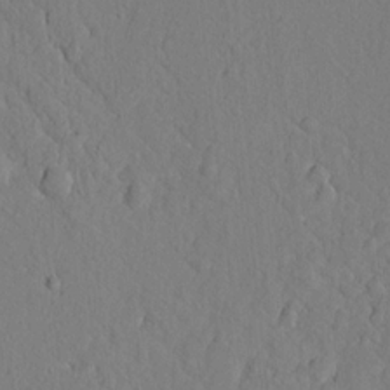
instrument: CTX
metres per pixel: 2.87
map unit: lAvf
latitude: 8.3467
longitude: 165.9178
